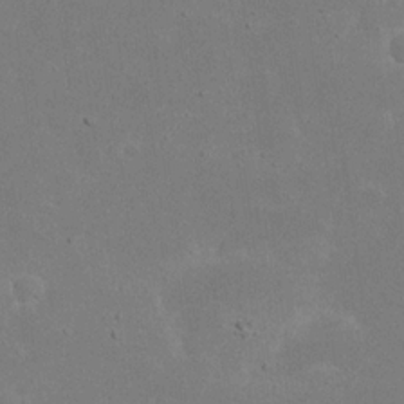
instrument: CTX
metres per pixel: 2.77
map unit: eHh
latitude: 20.8758
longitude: -71.4615
